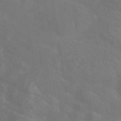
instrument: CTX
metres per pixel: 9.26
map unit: ANa
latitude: -37.0864
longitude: 95.6155
